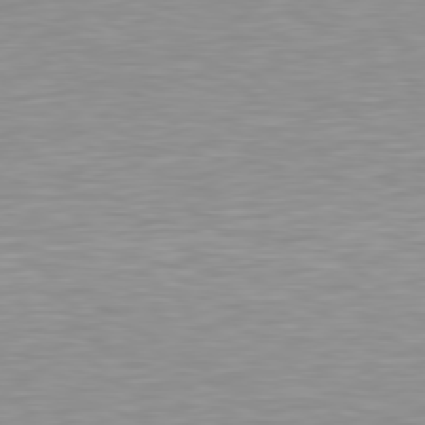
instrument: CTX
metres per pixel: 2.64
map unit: Hpe
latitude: 78.6491
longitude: -172.0255
